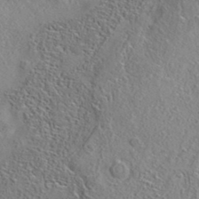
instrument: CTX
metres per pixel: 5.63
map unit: eAb
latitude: 35.5371
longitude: 108.4062
